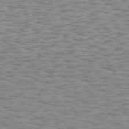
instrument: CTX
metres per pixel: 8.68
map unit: Hpe
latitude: 73.4805
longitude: -132.1011
